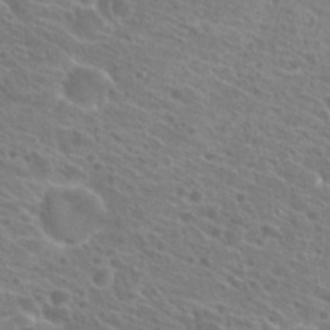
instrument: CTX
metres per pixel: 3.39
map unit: Hto
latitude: 23.5182
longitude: -39.0458
